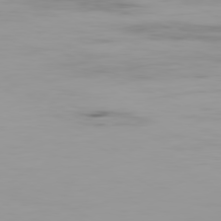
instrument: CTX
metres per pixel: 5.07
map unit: Ap
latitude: -79.9178
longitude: -76.6868
